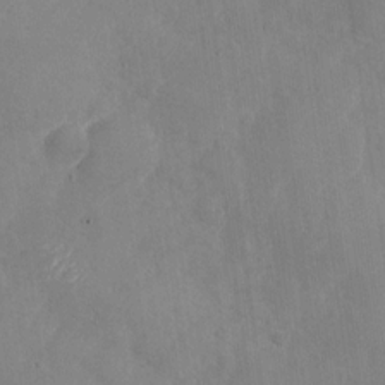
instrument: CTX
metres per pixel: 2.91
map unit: Nhu
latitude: -27.1431
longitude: -58.1956
